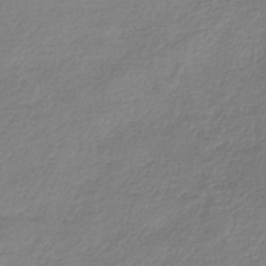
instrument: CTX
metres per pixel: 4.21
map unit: HNb
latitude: -34.7841
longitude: 52.1794
